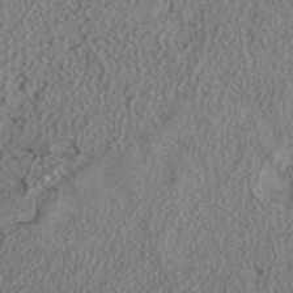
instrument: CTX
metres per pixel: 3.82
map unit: ANa
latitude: 39.5560
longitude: 24.5951
